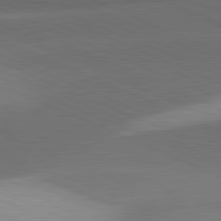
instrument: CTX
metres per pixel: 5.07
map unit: lApd
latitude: 81.7072
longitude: 138.0850
